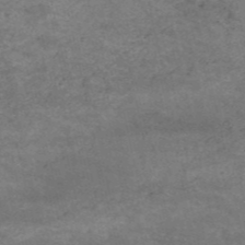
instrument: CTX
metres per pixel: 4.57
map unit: HNb
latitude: -52.4440
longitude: -38.7246
